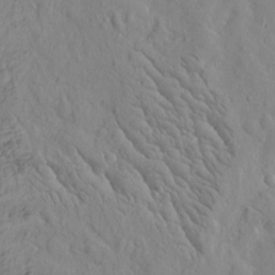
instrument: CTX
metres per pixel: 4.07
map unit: Htu
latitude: -2.8219
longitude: 178.8030
